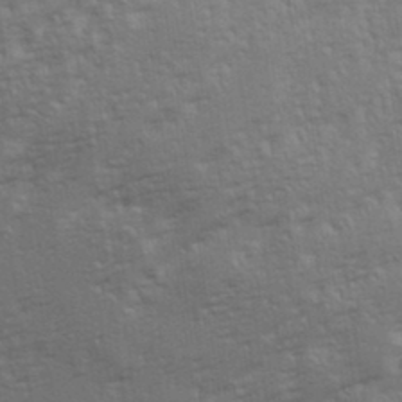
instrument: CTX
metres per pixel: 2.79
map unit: eHh
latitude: 34.5168
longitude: -132.9892
